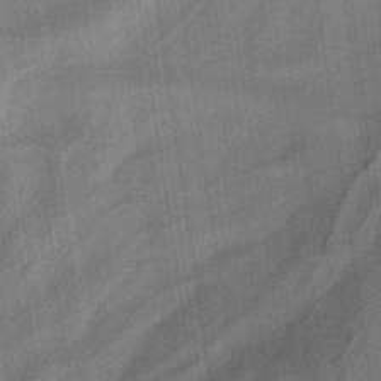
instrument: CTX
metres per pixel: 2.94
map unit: lHb
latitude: -33.8234
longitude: 65.7667
